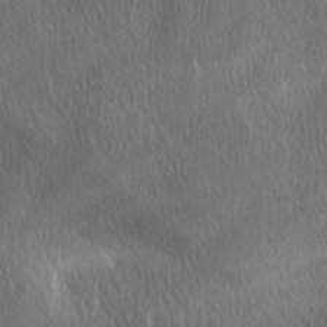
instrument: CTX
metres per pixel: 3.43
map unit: Ave
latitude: -6.8597
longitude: -122.5546
